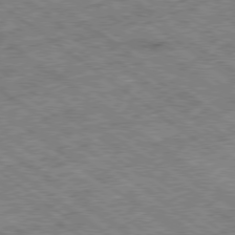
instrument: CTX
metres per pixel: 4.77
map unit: Ap
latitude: -79.3887
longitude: -50.8569
